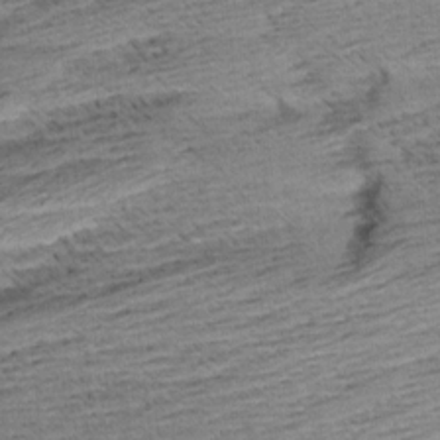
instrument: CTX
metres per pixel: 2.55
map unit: Aa
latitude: 8.4790
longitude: -138.8380
